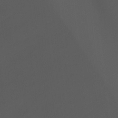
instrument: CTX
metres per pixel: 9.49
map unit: Nhu
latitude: -15.2943
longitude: -57.7071
